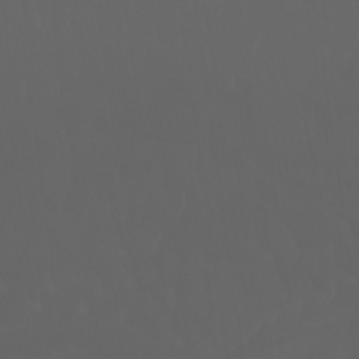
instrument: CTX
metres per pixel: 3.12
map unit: Ht
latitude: -3.5777
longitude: -60.4223
